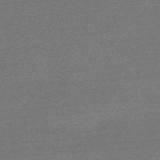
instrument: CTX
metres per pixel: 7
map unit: HNb
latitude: -53.3509
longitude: -43.0647
